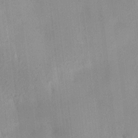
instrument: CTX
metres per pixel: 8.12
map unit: HNhu
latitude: 14.4412
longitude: 12.7085
